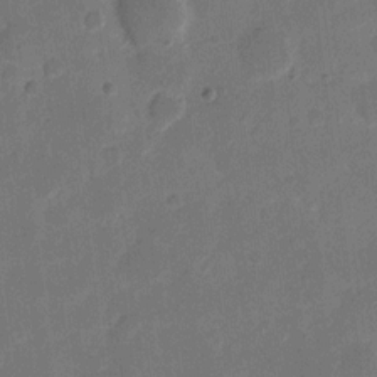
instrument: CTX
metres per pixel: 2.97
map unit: eHh
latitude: 11.6316
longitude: -66.9513
